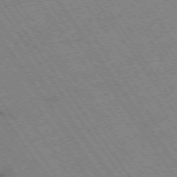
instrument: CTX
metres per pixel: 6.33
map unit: Hpe
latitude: -74.4818
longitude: 1.8612
